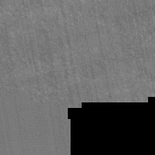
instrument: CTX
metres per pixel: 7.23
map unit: lHb
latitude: -48.0283
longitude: 74.0094
